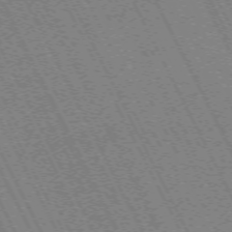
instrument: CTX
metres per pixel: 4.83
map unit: Hpe
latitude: -71.3321
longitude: 9.4265
